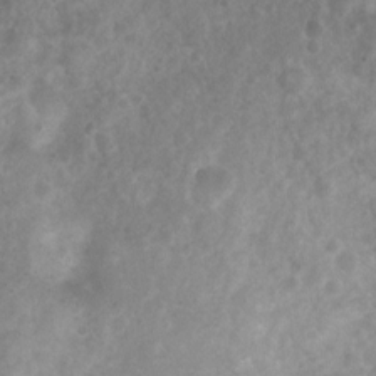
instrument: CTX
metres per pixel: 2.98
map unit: Nhu
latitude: 3.0458
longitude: -24.8191
